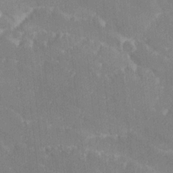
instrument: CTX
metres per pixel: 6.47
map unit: Ave
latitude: 18.7624
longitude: -137.4994
